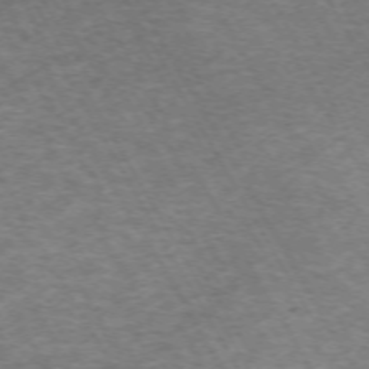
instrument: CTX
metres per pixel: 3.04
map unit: Hpe
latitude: -71.0109
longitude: 17.0109
